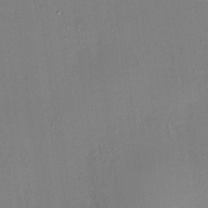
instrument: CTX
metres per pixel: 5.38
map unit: HNhu
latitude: 7.8016
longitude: 14.3307
